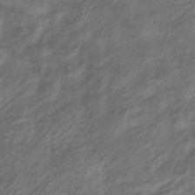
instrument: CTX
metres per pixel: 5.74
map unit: lHb
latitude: -39.9367
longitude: 75.1243
